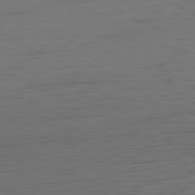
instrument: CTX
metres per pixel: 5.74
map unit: Ap
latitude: -81.5588
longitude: -61.9906
